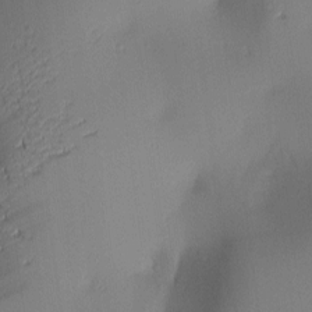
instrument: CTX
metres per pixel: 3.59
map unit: lAa
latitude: 2.3656
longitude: -115.9906
